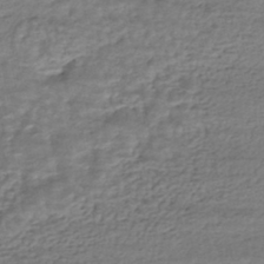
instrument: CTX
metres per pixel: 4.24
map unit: HNhu
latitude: -43.9178
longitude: 105.7288
